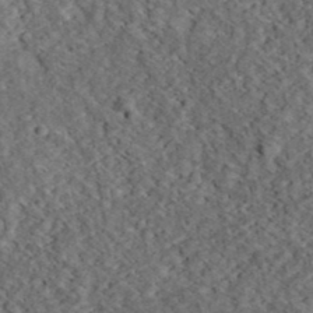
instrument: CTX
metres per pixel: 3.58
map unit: eHh
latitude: 37.2915
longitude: -79.0270
